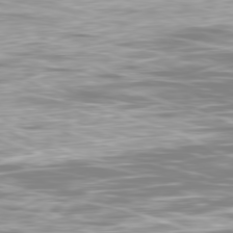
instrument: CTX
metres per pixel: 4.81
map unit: Ap
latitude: -80.7086
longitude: -59.1025
